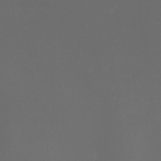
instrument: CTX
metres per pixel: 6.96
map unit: Nhu
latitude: -7.4643
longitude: -95.0837
